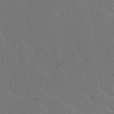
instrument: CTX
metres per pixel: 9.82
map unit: Ave
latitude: 19.4048
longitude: -137.4049
